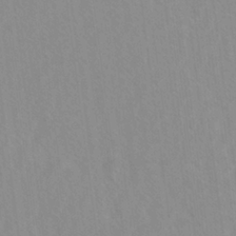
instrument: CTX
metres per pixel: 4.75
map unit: Ave
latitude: -1.8045
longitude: -113.0269
